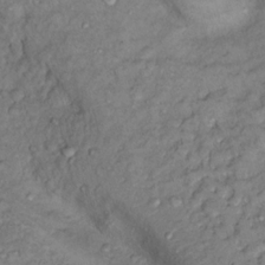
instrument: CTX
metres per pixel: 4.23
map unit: Nhu
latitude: 13.7450
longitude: -29.1592
